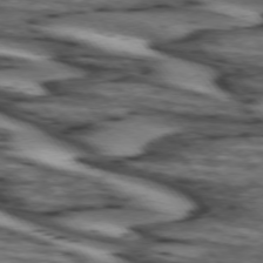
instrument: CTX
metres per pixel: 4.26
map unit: lApd
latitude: 74.2900
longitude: -72.2145
